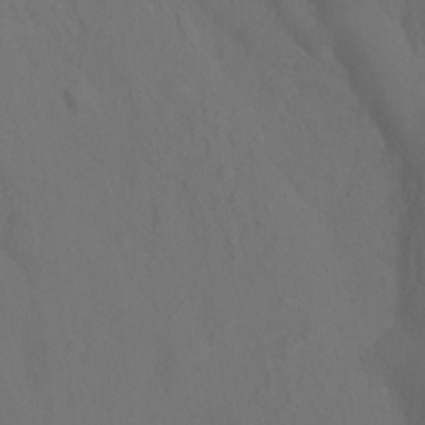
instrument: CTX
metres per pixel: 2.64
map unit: Ht
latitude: 0.4979
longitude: -34.1766
